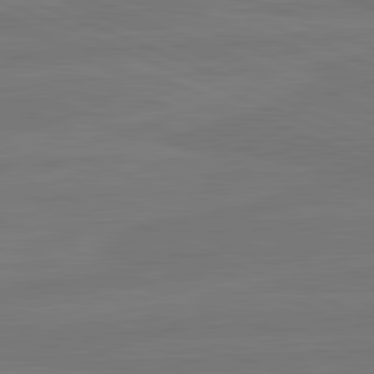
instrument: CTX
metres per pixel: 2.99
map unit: lApd
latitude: 82.0822
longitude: -178.6302
